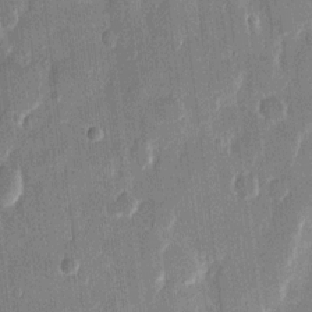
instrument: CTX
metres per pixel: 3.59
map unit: eHh
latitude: 12.1956
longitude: -71.0269
